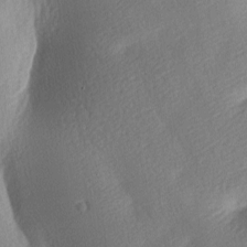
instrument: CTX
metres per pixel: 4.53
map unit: lAa
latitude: -8.6329
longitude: -127.9150
